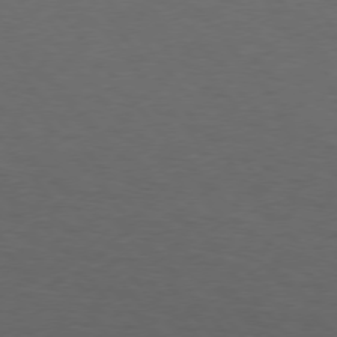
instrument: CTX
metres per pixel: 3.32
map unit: Hpe
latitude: 75.0458
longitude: -131.9151
